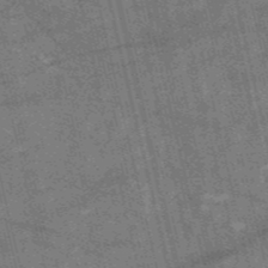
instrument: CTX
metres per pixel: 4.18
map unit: HNb
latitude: -53.5399
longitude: -43.1592
